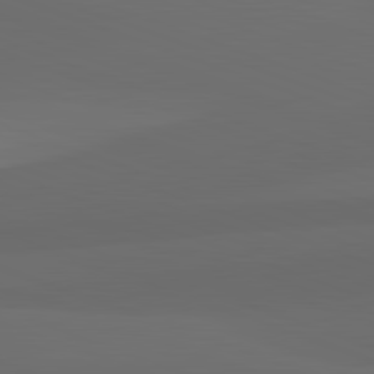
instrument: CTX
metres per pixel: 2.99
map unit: lApd
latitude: 82.3845
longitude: 134.9542
